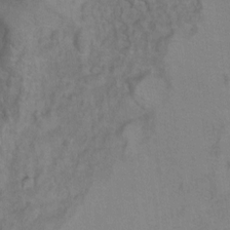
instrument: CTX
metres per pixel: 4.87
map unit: Hto
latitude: 6.9703
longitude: -35.3292
